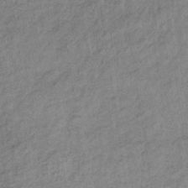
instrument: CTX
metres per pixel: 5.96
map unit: lHb
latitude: -34.8786
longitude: 68.5006
